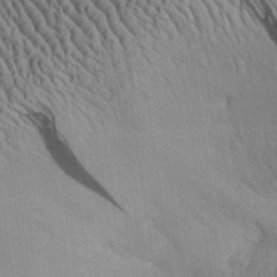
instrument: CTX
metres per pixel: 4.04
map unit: Aa
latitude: 28.6490
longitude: -136.3468
